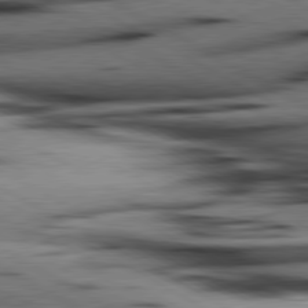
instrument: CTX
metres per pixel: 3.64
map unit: lApd
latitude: 80.3845
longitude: 162.2928
